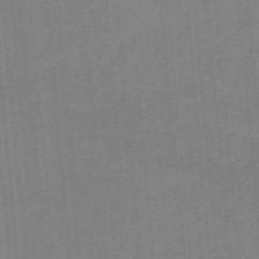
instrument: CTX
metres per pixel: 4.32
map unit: eHb
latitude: -44.3873
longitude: 87.5966
